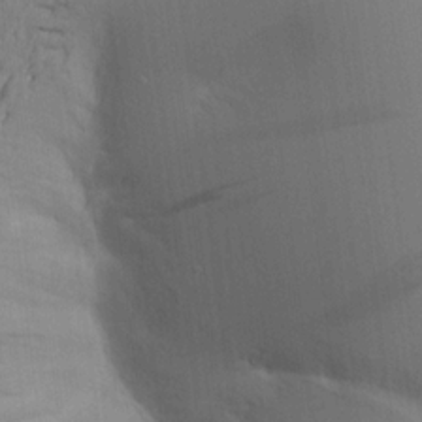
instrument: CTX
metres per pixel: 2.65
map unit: Aa
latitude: 16.7624
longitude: -148.8947
